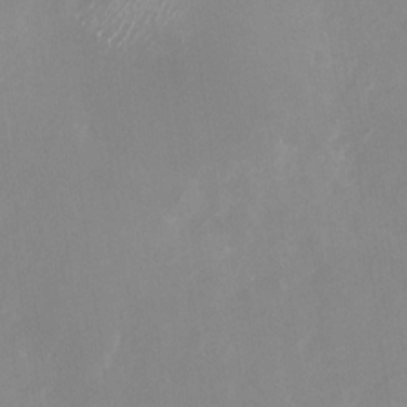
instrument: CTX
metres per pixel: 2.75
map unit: Nhu
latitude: -27.8611
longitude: -75.7828
